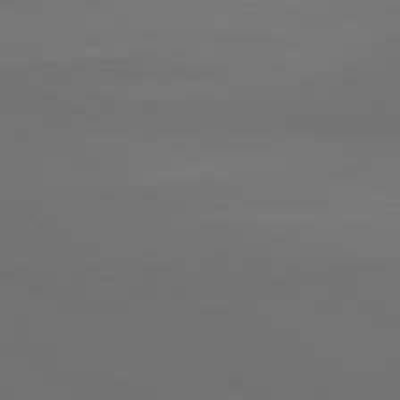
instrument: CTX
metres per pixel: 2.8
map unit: lApd
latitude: 81.7261
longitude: 152.5951
